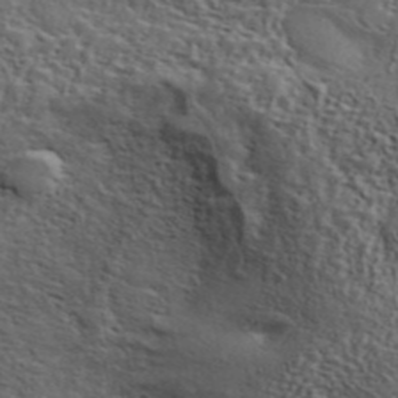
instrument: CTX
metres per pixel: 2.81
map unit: ANa
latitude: 43.6694
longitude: 48.1795
